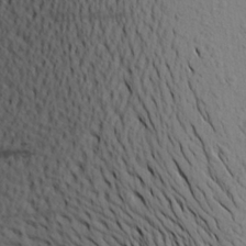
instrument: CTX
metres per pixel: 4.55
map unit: Aa
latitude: 23.1592
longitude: -146.5546
